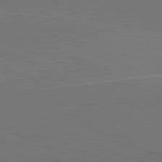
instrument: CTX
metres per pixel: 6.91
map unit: lApd
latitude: 81.8961
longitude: 148.5952
